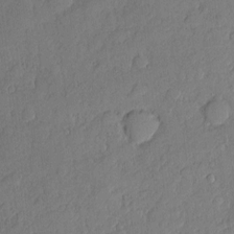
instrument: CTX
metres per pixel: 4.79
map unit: eHh
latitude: 4.0255
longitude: -71.2915
